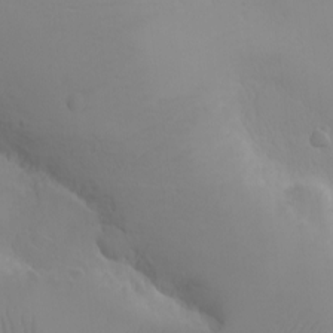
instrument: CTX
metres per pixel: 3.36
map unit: eHh
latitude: -9.6722
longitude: -67.5560
